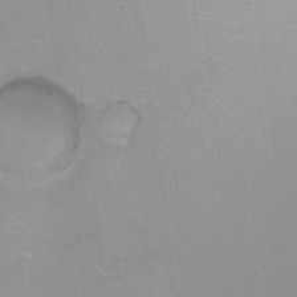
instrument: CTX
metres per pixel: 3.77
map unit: Ht
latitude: -9.2565
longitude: -36.6113
